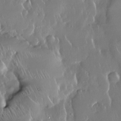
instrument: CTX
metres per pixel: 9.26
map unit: Nhe
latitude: -27.4076
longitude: -110.7813
